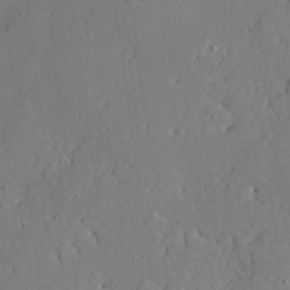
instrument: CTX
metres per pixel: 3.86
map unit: Nve
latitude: -8.1606
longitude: 175.0864
